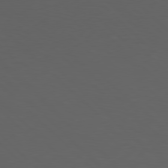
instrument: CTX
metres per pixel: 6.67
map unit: Hpe
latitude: 77.8205
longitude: -169.7639
